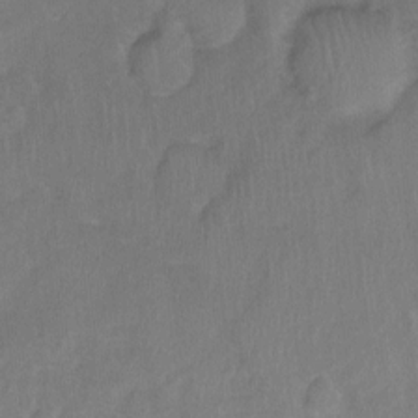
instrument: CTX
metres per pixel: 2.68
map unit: Ht
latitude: -1.8423
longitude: -33.3104
